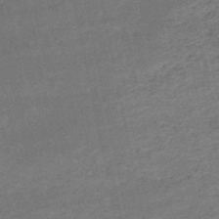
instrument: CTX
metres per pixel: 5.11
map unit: HNb
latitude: -51.5588
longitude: -40.0444
